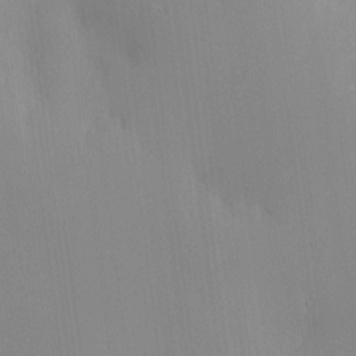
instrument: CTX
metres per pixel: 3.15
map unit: Nve
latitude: -7.2943
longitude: 175.5210
